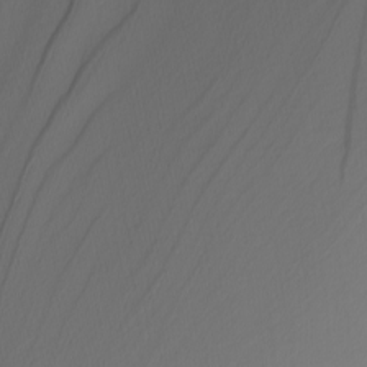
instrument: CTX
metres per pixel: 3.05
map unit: Nhu
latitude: -4.8786
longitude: -94.9325
